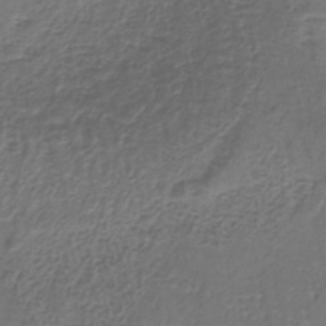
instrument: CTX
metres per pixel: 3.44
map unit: lHb
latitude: -38.0472
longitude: 61.0109
